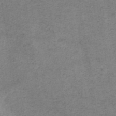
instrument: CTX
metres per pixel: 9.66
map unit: eAb
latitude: 45.1214
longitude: 122.4062
